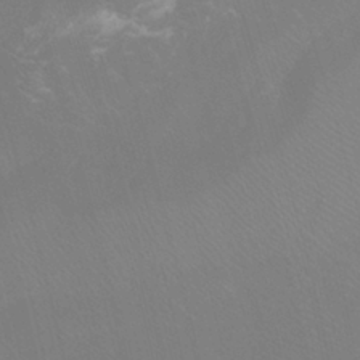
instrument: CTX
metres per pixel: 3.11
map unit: Htu
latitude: -14.0850
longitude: -47.8584
